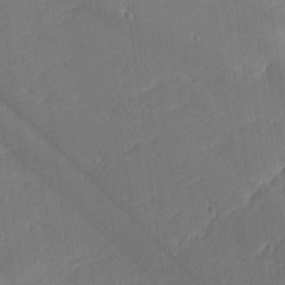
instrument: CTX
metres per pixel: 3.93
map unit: lHvf
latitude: 25.5938
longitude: 141.7100
